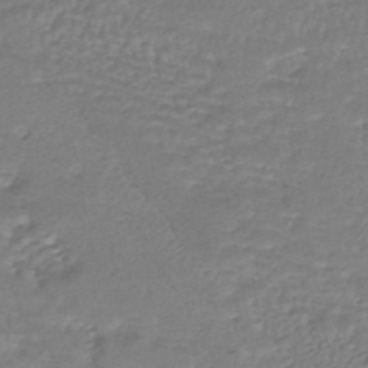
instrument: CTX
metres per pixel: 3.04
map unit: HNhu
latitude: -45.8800
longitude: 95.8989
